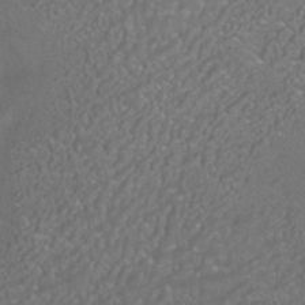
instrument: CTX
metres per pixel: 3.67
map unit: HNhu
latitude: -40.9730
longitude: 101.7666
